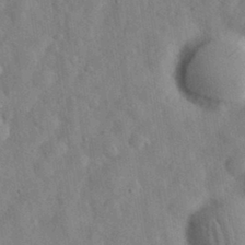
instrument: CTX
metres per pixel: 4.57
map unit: eHh
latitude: 32.4412
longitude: -74.5735
